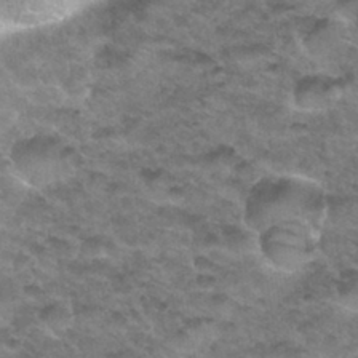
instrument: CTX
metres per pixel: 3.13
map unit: Hto
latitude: 33.7261
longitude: -48.5735
